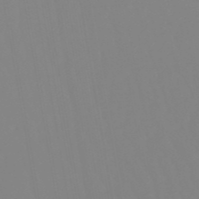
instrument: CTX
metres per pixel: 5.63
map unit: eHb
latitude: -49.8612
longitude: 74.3496
